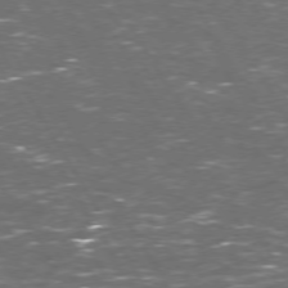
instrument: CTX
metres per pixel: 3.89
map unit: Hpe
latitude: 72.6869
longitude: -124.2144
